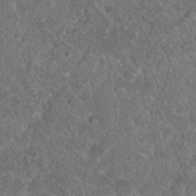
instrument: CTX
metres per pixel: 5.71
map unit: Hto
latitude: 17.2348
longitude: -37.1970
